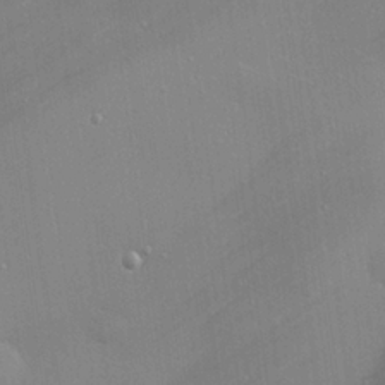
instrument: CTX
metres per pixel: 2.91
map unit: eHh
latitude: 24.6112
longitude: -90.2900
